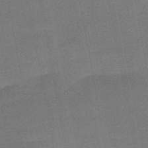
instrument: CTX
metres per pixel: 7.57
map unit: HNb
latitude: -47.8422
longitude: -39.1970
